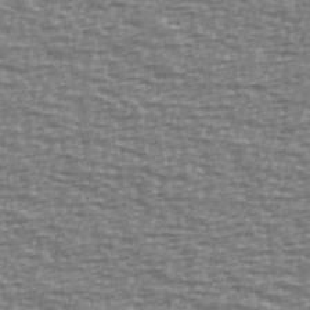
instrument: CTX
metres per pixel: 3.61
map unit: Ave
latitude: 40.2711
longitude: -113.6316
